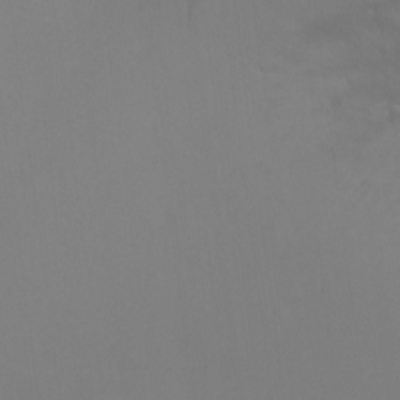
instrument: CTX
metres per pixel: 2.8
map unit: Ht
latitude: -6.6329
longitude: -35.0269
